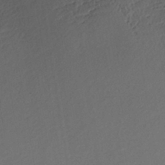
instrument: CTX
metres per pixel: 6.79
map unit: eHb
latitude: -42.8408
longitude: 85.3698
